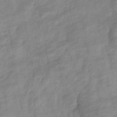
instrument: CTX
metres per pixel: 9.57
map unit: eHb
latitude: -37.2753
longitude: 78.3306
